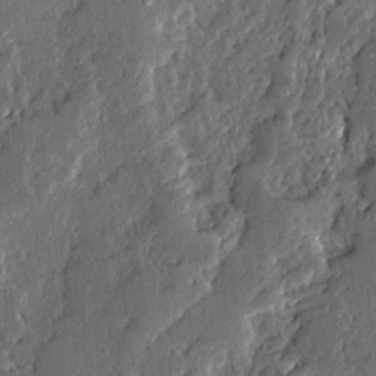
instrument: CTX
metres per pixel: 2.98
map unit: Ave
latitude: 13.8395
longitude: -136.7247
